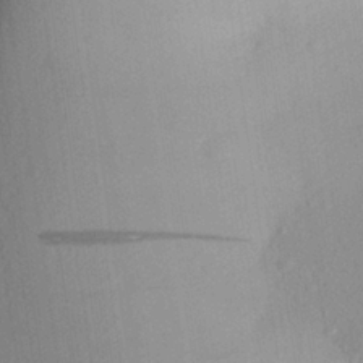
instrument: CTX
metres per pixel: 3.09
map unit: Aa
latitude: 27.0459
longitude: -146.2523
